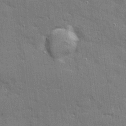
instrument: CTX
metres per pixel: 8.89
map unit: Ave
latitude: 20.5357
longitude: -128.8191
